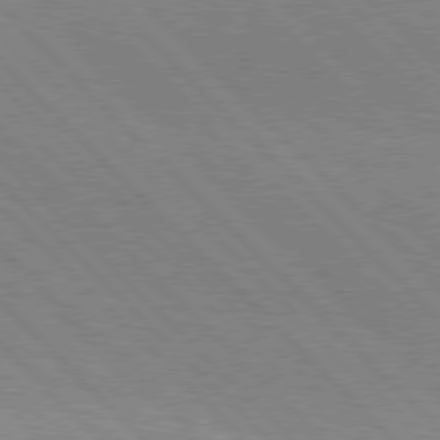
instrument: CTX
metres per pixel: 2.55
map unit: Hpe
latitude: 76.8569
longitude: -127.1970
